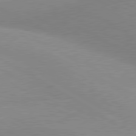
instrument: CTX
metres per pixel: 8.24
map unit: lApd
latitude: 80.6868
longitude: 126.4062
